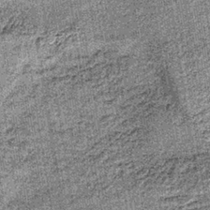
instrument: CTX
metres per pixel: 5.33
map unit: lHb
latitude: -36.5195
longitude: 64.6897
